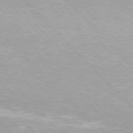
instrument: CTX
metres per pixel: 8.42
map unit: Hpe
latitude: 76.3467
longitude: -156.2900
